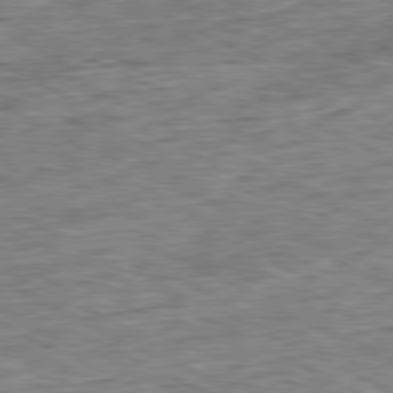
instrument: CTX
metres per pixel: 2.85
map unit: Ap
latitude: -81.0298
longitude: -88.1011
